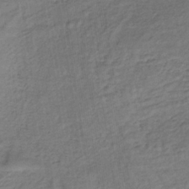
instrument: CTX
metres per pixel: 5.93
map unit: lHb
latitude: -35.6344
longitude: 70.2929
